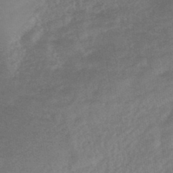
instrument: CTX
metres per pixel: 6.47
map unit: lHb
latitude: -44.9542
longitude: 79.5777
